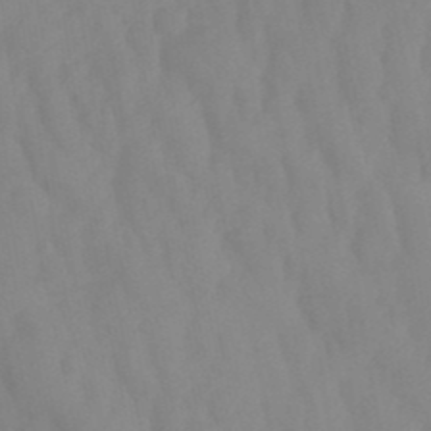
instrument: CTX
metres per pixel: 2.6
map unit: Ht
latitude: -15.0865
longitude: -56.0255
